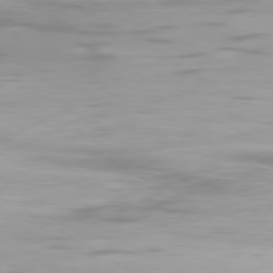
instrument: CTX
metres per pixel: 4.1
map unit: Ap
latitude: -80.2362
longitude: -60.3089
